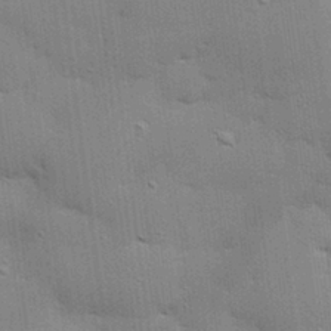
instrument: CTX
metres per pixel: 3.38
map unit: eHh
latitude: 28.2522
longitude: -82.7435
